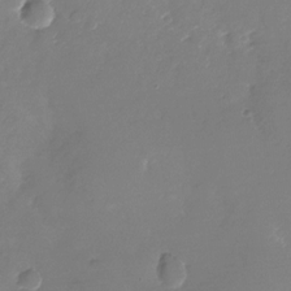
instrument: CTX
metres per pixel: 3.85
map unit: Nhu
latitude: -28.5952
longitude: -79.7261
